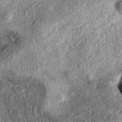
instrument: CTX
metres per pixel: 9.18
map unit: eAb
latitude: 37.7638
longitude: 107.1053
